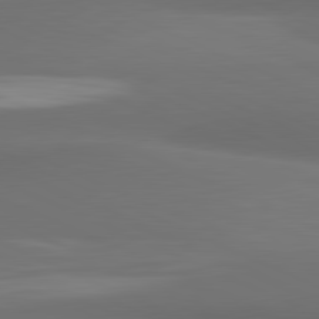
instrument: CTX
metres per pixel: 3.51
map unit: lApd
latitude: 81.6883
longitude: 171.9745
